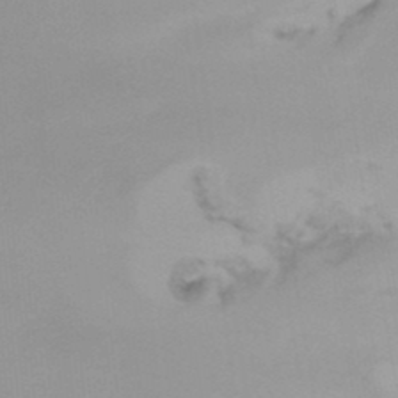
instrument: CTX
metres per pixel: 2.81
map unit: Ht
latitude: -14.6897
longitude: -51.1214
